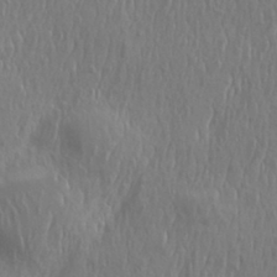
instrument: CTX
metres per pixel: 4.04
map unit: eHh
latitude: 33.7828
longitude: -133.2159
